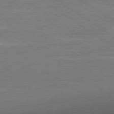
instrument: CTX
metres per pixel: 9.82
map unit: Ap
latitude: -79.6533
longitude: -53.4616
